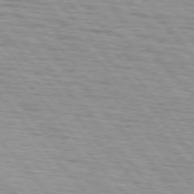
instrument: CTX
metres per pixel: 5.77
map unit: lApd
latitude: 75.6316
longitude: -82.5356
